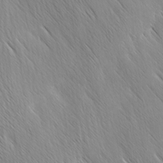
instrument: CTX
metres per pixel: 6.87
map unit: Ave
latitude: -0.9164
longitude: -112.8191
